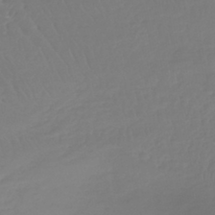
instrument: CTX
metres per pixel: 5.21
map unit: lHb
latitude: -41.4832
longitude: 68.4251
